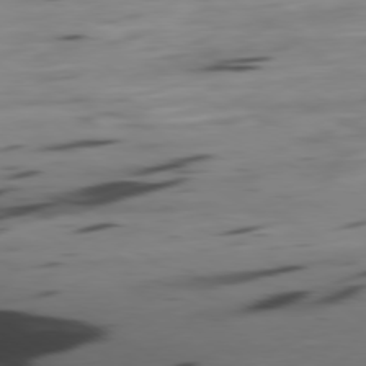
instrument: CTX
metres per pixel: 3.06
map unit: Ap
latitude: -79.8233
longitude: -62.5546
